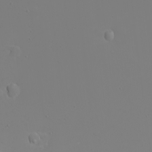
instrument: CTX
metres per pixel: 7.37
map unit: eHh
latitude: -5.6344
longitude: -87.1025
